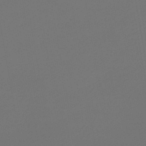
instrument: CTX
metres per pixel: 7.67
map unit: lHb
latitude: -47.4832
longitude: 71.2376
